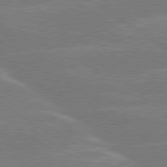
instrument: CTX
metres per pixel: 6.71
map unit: lApd
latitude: 79.7450
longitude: -130.2712
